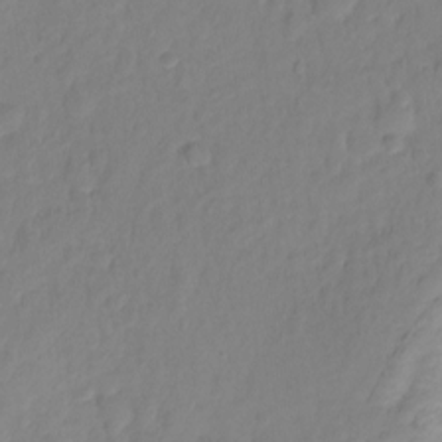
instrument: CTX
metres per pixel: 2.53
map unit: Hto
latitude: -11.2376
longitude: -39.9528
